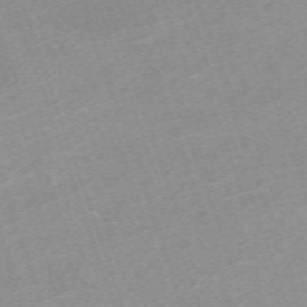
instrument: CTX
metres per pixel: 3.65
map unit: eHh
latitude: -64.7652
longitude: 50.3495
